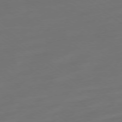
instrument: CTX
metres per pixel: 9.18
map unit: Ap
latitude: -78.8597
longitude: -67.8772
